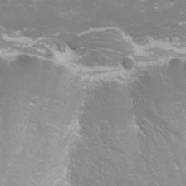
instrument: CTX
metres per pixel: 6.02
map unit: Nhu
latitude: -11.6911
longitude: -63.0270
